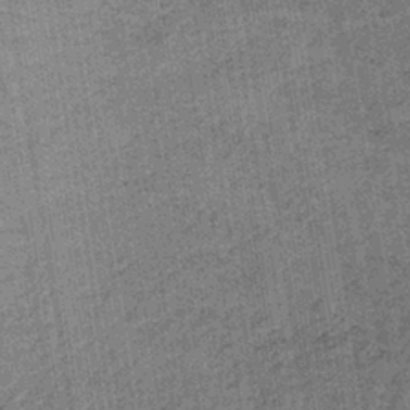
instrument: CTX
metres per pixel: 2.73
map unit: lHb
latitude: -39.3510
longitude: 60.4062
